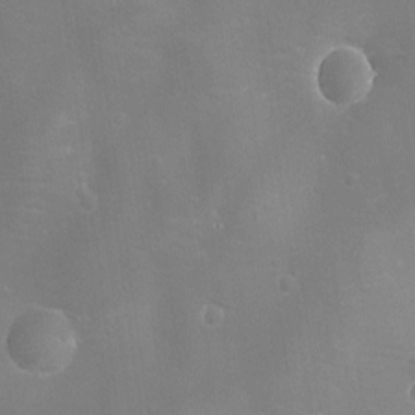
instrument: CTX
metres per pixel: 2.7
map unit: eHh
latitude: -11.0864
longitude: -62.2145
